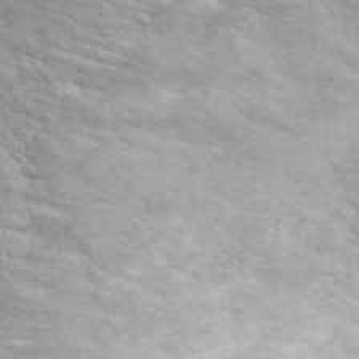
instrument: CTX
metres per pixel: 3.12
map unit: ANa
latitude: 37.7639
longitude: 17.2754
